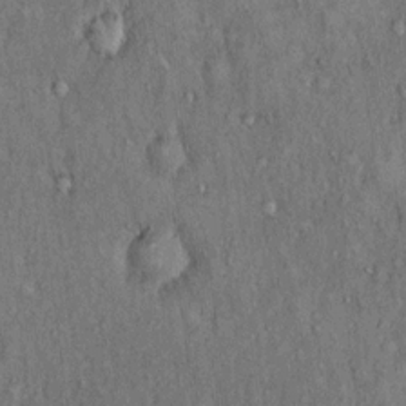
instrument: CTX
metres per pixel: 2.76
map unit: Hto
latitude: 15.6694
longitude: -61.1970
